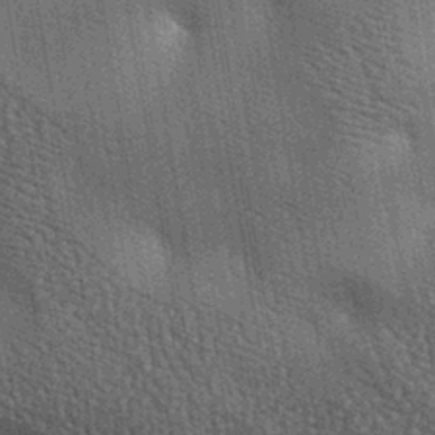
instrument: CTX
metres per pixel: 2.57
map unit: lAa
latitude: -7.6722
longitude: -124.4223
